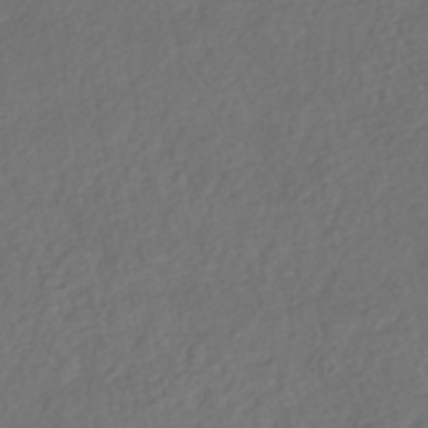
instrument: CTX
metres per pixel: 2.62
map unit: eHh
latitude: -43.0297
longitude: 120.7274
